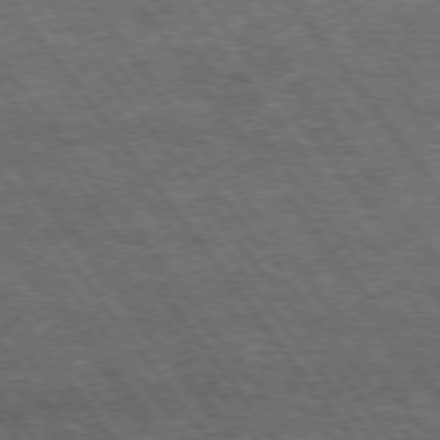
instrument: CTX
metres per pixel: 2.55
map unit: Hpe
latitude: 74.8191
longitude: -151.6316
